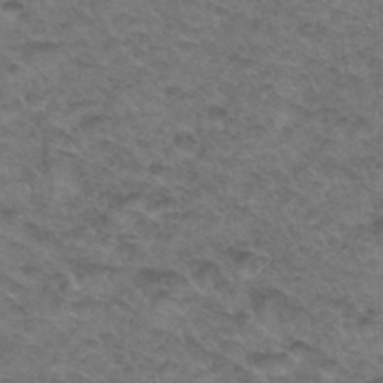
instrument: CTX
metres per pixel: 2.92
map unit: Hto
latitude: 34.7813
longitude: -49.2348
